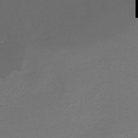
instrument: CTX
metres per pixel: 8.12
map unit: HNhu
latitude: -37.1053
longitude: 32.7464
